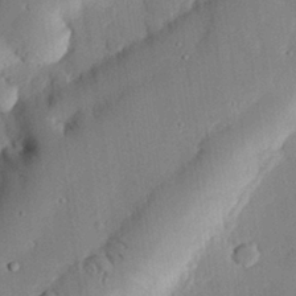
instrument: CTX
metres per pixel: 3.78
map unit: eHh
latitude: 28.3278
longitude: -81.1970
